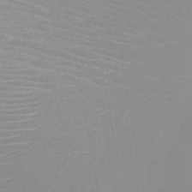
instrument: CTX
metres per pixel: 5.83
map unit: HNb
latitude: -46.7652
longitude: -43.7450
